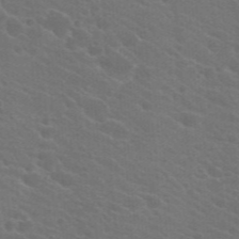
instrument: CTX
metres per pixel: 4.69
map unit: Hto
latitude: 23.4426
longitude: -36.3279
